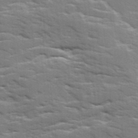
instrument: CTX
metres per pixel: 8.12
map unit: Ave
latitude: 17.6883
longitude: -129.6694
